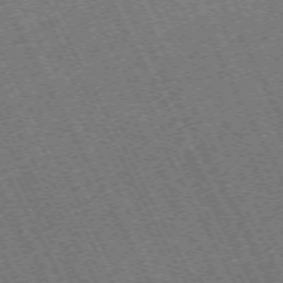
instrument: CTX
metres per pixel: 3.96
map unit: Hpe
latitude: -71.5399
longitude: 10.7274
